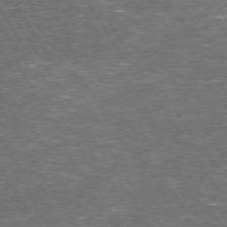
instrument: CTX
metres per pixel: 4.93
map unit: Hpe
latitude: 73.3293
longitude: -124.4412
